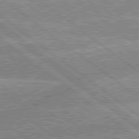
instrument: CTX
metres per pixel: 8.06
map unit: lApd
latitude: 79.3293
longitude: -156.2333
